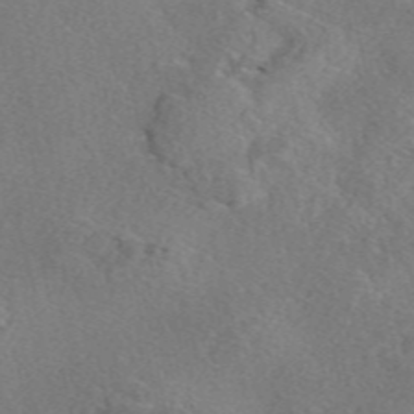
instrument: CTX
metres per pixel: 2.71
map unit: eAb
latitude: 48.0444
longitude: 107.8423
